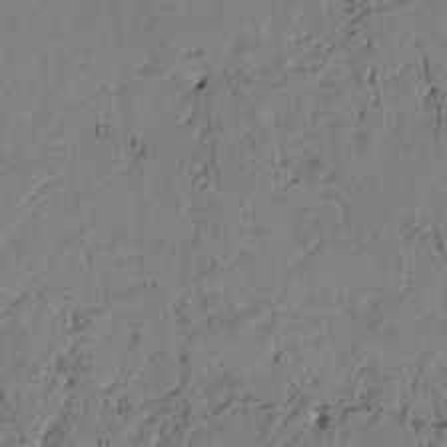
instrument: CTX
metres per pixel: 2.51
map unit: Htu
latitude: -3.0486
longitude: 167.5588
